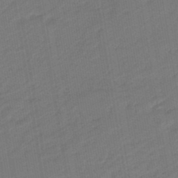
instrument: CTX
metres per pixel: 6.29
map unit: eHb
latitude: -46.9919
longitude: 88.0094
